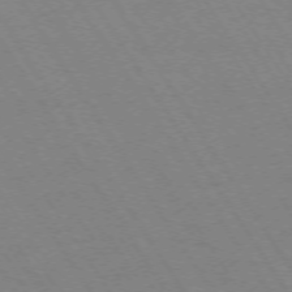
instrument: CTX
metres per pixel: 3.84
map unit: Ap
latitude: -73.6155
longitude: -71.5560
